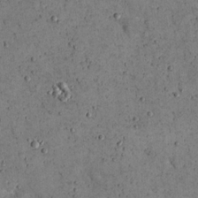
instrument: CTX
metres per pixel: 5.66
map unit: eHh
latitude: 21.5938
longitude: -65.2726
